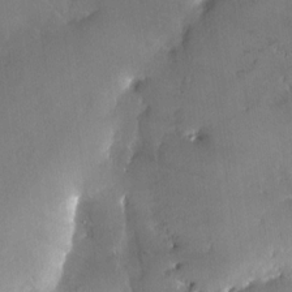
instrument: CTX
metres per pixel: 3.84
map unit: Nhe
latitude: -28.6141
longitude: -110.4601
